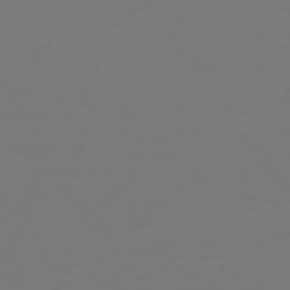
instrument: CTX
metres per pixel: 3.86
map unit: Hpe
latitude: 73.3104
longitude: -123.2537
